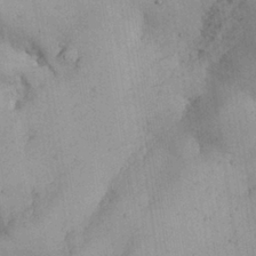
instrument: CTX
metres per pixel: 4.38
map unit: Nhu
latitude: 26.6869
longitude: -68.0633
